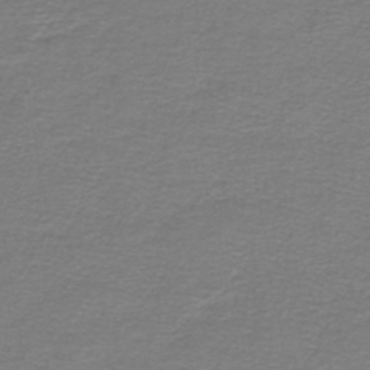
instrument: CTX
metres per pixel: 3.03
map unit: lHb
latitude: -43.1431
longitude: 56.8219
